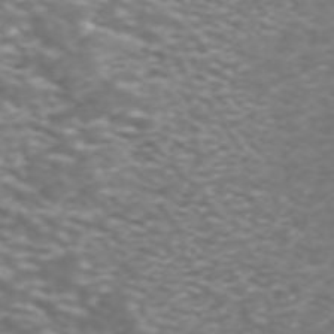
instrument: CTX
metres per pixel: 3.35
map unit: ANa
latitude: 44.1955
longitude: 22.3684
